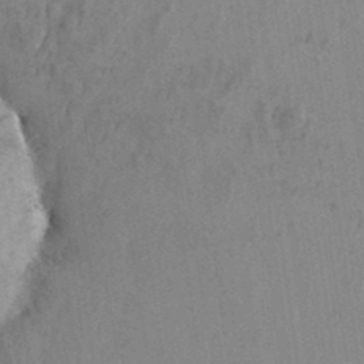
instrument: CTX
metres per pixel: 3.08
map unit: eHh
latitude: 33.2726
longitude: -132.5546
